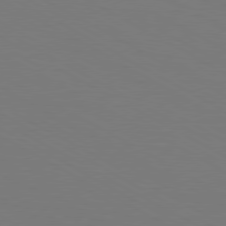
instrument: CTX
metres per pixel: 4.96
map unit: Hpe
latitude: 78.7624
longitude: -119.7827
